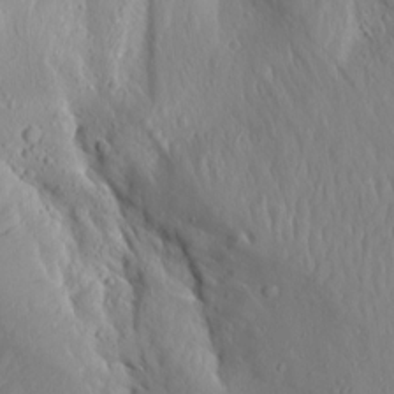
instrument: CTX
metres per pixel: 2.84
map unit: Aa
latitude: 15.0270
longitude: -143.4049
